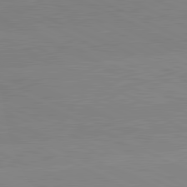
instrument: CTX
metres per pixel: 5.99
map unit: lApd
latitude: 81.4426
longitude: -151.3481
